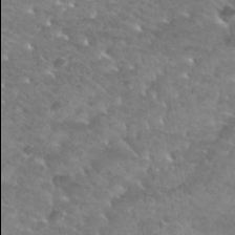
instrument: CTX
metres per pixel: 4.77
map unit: Nhu
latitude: 31.4805
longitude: -49.9906
